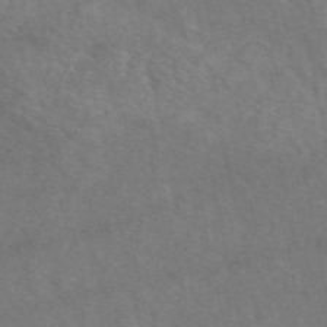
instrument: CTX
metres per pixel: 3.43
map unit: eAb
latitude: 50.4979
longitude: 117.9367
